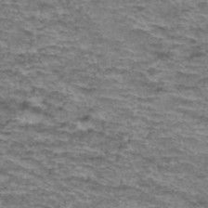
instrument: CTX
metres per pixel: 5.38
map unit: Hto
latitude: 37.3104
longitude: -43.0270
